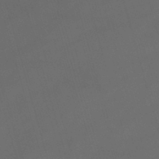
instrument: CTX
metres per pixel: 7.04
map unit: lHb
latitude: -47.1809
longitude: 63.2942
